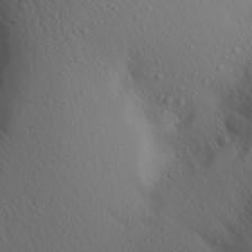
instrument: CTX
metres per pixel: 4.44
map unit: Aa
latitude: 28.0444
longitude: -146.1956
